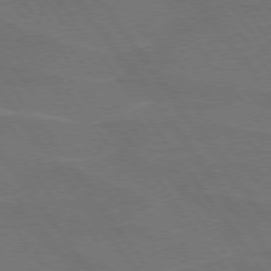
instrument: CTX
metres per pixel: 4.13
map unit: lApd
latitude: 74.8191
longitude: -57.2159
